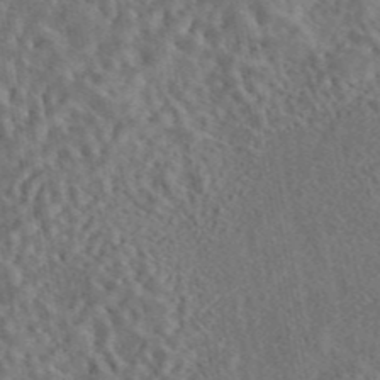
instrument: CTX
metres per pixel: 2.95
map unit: eAb
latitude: 43.9906
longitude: 114.3495
